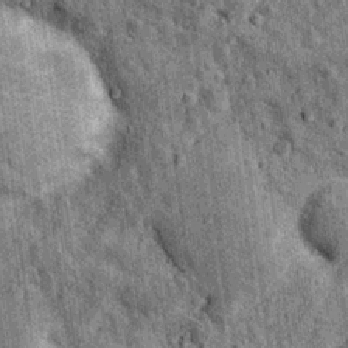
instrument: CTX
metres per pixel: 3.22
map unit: Nhu
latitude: 15.8584
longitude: -32.2711
